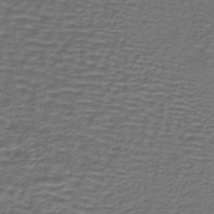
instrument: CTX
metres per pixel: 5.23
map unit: lHb
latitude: -39.5966
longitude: 58.9163
